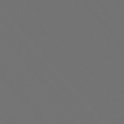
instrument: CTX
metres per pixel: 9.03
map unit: Hpe
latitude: 76.7246
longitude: -166.1011
